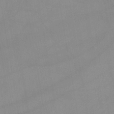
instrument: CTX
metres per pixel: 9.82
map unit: lHb
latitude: -44.7463
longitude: 67.3132
